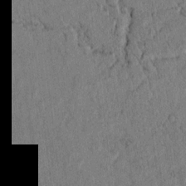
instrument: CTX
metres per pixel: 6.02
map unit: lAvf
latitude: 5.0458
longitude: 158.4628
